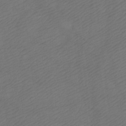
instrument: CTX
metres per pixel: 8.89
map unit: Ht
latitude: -7.5021
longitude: -34.7057
